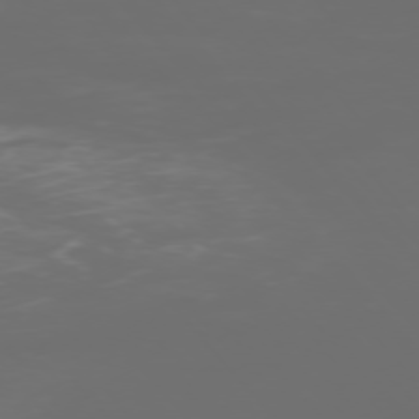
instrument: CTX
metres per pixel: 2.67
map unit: Ap
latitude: -76.3495
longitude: -73.9151
